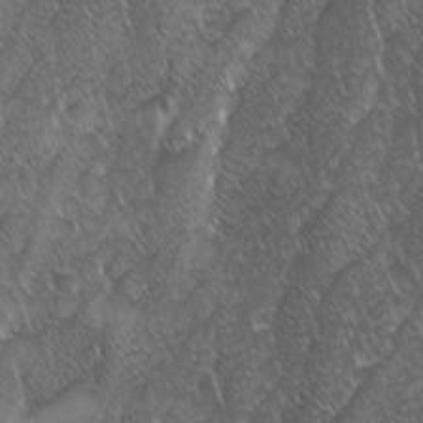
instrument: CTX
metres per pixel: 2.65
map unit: Ave
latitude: 9.5182
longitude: -105.5560
